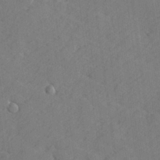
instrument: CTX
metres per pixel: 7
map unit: lHvf
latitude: 25.6693
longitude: 142.7274
